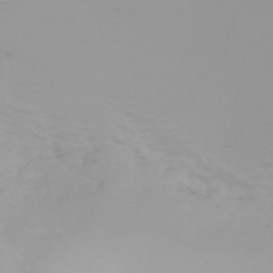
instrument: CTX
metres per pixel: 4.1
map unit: Nhu
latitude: -0.1984
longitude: -76.0444
